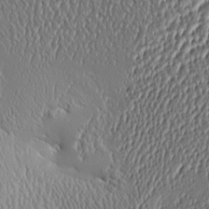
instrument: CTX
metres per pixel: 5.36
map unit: Aa
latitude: 9.3104
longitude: -129.2159
